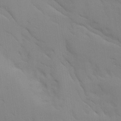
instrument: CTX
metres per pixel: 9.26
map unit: Ave
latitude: 9.0270
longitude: -103.3292
